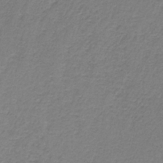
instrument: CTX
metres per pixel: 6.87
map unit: HNb
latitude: -35.7478
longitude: 53.5021
